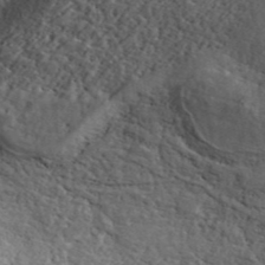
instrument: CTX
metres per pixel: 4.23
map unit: ANa
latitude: 43.7072
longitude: 47.7477
